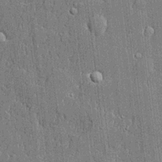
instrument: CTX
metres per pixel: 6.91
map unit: lHvf
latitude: 21.2915
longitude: 143.7666
